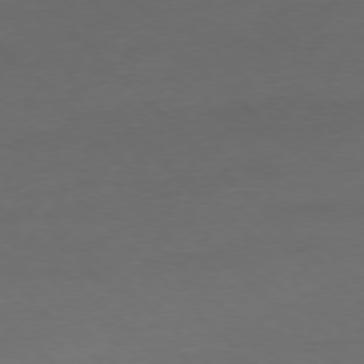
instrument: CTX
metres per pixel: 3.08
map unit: Ap
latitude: -77.4832
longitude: -71.1970
